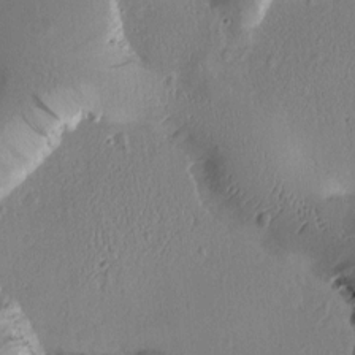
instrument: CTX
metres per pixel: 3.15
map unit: Htu
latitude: -1.3132
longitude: 171.7478
